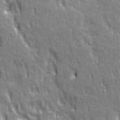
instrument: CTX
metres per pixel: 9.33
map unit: Ave
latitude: 21.9150
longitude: -135.5182
